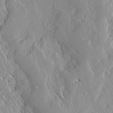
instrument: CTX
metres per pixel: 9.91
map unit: Ave
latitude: 13.1970
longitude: -135.1592
